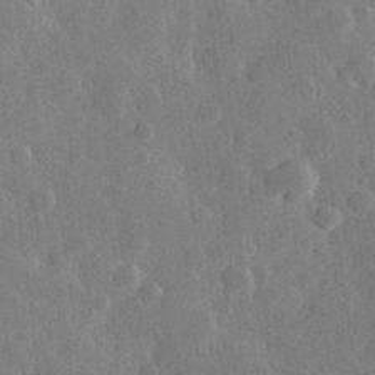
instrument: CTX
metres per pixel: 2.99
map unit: Hve
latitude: 25.1214
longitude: 149.8990
